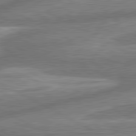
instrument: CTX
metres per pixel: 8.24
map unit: lApd
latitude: 81.0080
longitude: -166.3845
